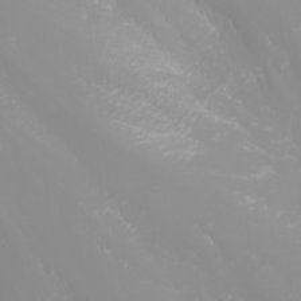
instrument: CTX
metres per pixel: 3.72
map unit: Nhu
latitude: -1.8423
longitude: -75.3860
